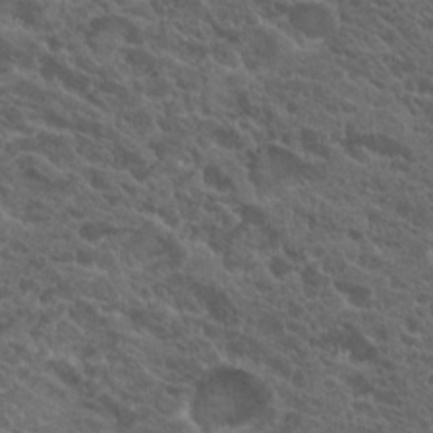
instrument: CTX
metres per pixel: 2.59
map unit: Hto
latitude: 19.8205
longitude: -34.7057
